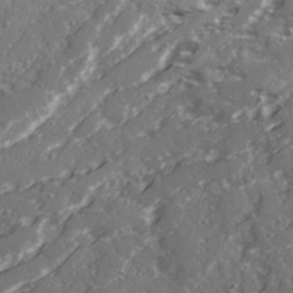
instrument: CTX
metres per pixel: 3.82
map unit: Ave
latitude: 21.0648
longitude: -131.2726
